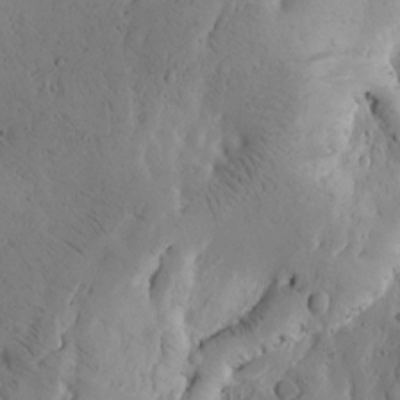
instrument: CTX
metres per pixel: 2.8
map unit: Htu
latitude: -3.1242
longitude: 168.8974
